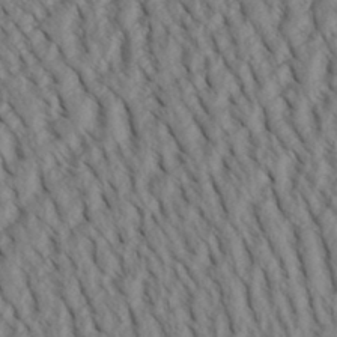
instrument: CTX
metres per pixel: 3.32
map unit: Aa
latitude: 30.5357
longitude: -139.9150
